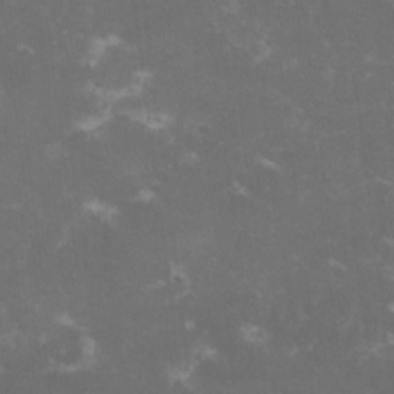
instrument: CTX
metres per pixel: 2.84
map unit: lHvf
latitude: -13.4643
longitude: -99.3481
